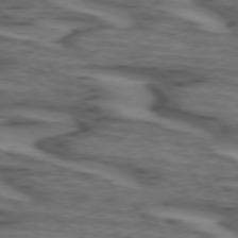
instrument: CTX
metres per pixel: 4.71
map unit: lApd
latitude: 73.7450
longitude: -71.3481
